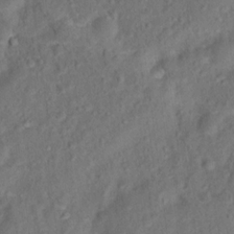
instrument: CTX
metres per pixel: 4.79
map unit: Ht
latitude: 14.7813
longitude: -37.4049
